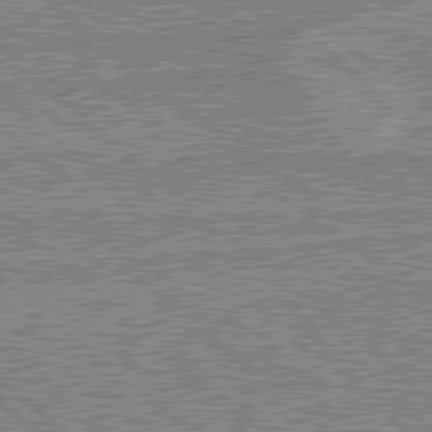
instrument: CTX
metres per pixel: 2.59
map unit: Hpe
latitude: 78.7435
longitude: -143.2726
